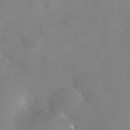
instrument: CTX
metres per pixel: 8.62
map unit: Nhu
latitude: 25.9717
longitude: -57.7638
